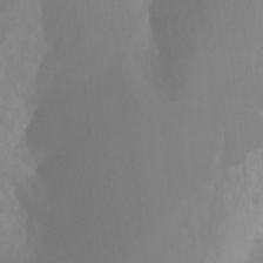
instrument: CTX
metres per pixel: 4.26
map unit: Nhu
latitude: -8.2928
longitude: -52.4412
